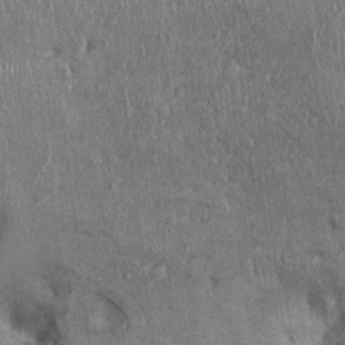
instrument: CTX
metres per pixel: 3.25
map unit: Ht
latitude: -2.1227
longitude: -13.3293
